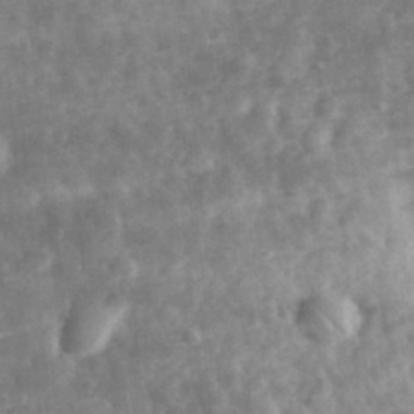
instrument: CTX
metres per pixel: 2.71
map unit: eHh
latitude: 31.8962
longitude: -71.6883
